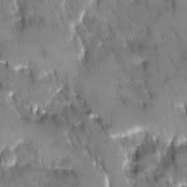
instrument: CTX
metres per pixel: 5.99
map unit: Ave
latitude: -10.8408
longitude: -118.3467
